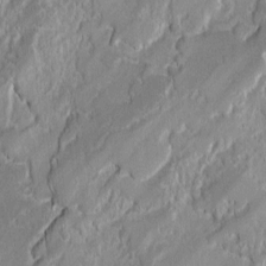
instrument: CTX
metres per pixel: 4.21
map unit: lAvf
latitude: -0.1795
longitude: -108.3278
